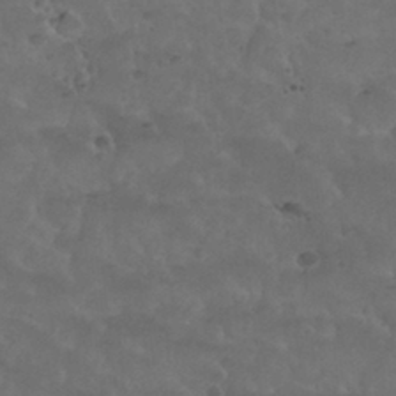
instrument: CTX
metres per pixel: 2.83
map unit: Nhu
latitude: 30.0633
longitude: -50.9702
